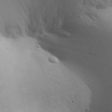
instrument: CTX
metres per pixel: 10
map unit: Aa
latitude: 29.8772
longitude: -146.3468
